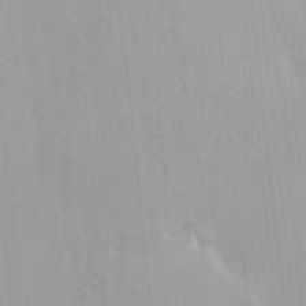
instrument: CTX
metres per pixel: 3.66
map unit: HNhu
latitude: 7.0080
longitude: -2.0255
